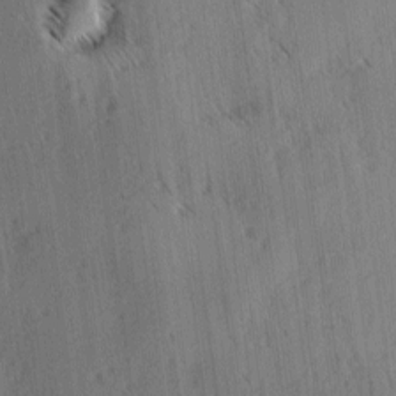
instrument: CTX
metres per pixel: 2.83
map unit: lAvf
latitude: -4.3117
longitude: -113.9717
